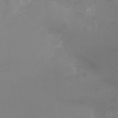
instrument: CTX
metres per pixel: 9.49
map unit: Nhu
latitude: -11.6344
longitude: -34.5168
